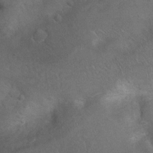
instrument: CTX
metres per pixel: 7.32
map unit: Hto
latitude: 8.5924
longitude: -30.6869
